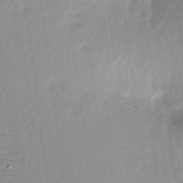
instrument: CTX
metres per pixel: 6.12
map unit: lAa
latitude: -8.3873
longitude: -124.3656
